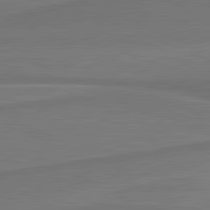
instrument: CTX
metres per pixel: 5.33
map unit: lApd
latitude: 81.9150
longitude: 169.0864
